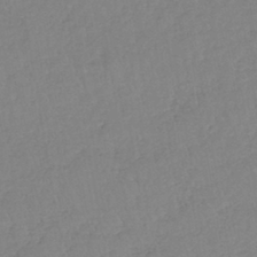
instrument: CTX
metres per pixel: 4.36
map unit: lHb
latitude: -40.9919
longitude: 61.7478
